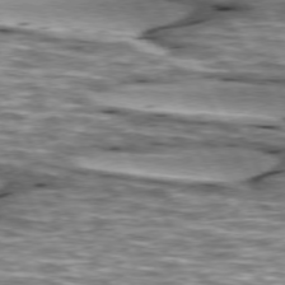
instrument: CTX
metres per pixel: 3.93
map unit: lApd
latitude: 74.5168
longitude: -55.3104
